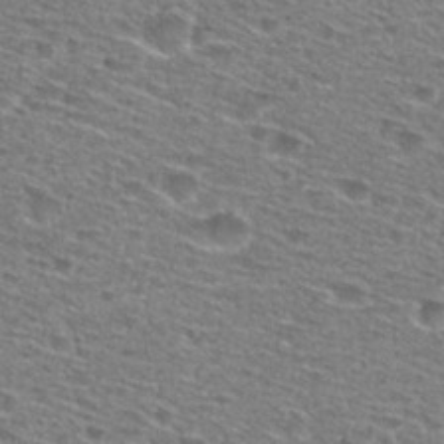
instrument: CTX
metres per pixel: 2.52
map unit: Hto
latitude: 28.5734
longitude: -47.1026
